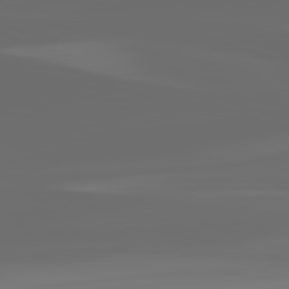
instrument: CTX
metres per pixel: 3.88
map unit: lApd
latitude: 82.6868
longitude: -136.9325
